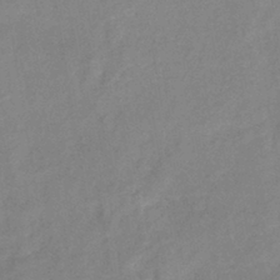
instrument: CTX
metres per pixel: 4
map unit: eHb
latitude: -40.4818
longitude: 79.5021
